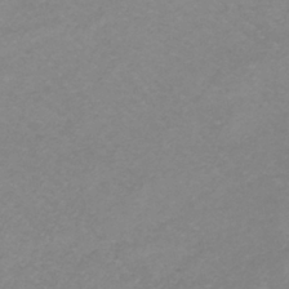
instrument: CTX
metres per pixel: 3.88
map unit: lHb
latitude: -37.2753
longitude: 72.1228
